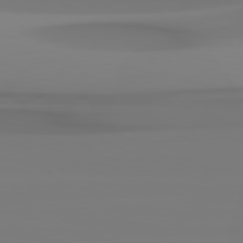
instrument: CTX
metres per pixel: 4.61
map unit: Hpe
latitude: 78.7247
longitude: -137.0270
